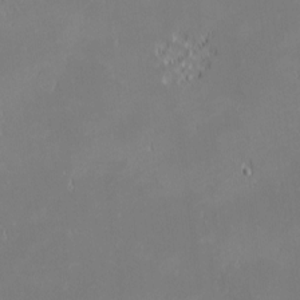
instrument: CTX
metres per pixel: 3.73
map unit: eHh
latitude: -2.9919
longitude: -84.0444
